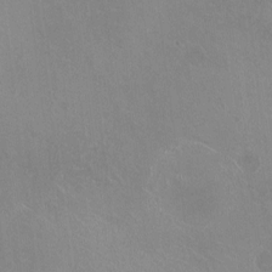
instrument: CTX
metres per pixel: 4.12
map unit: HNhu
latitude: -0.6330
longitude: -2.1389
